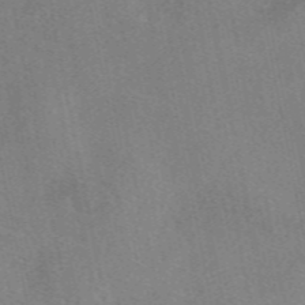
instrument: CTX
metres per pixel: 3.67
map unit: eAb
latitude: 48.8947
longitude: 121.2187
